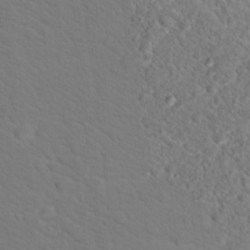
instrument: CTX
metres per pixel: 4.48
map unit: Hto
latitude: 18.6679
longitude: -33.6316
